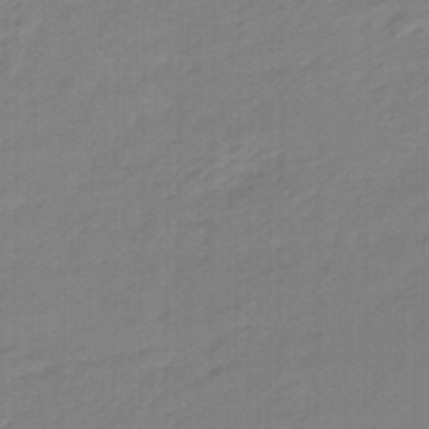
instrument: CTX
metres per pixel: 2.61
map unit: eHb
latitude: -46.2550
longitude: 89.4076
